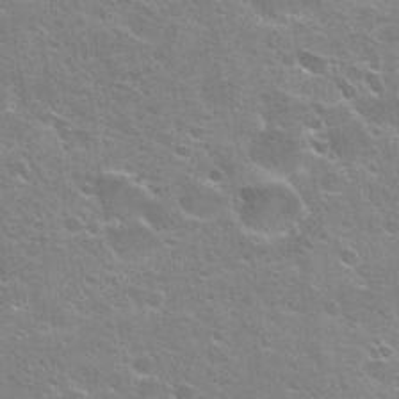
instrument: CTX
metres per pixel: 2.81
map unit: Hto
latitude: 24.0633
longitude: -50.7813
